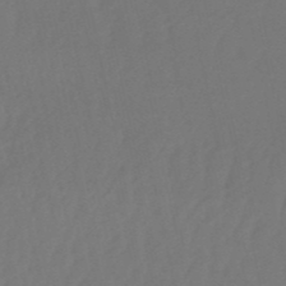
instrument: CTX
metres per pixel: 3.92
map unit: eHb
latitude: -50.9731
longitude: 77.6344
